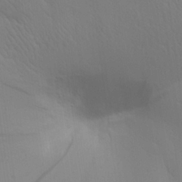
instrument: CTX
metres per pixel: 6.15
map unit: Aa
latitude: 25.6693
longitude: -142.9703
